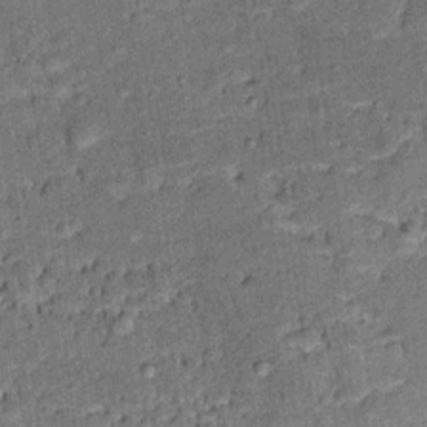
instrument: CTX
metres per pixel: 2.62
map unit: Ht
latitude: 10.6302
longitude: -39.3293
